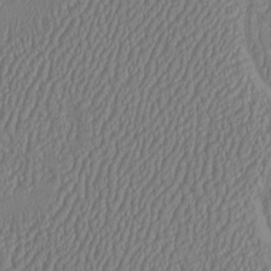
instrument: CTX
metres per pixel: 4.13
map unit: HNhu
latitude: -1.7478
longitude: 13.1809
